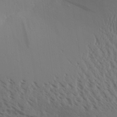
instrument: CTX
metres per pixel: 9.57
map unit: Aa
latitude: 30.9892
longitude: -140.1388
